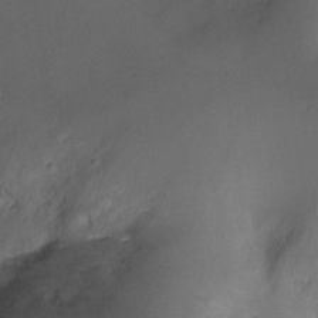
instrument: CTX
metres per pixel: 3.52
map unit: Ht
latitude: -12.4629
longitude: -44.1011
